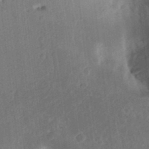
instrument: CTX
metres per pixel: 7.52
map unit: Ht
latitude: 13.1970
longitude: -74.8569
